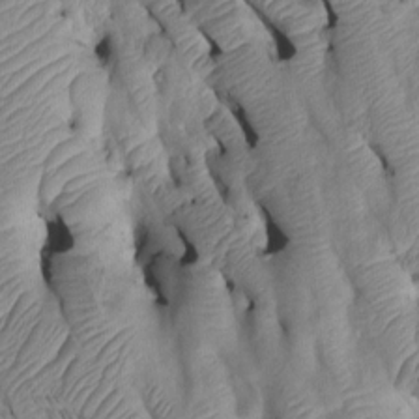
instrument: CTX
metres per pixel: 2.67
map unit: Htu
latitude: 2.8191
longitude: 149.0676
